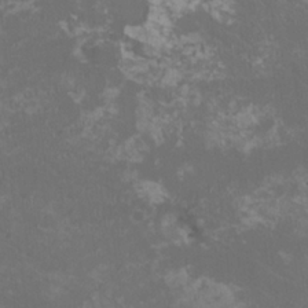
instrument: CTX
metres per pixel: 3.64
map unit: HNhu
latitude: 0.9136
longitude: -2.1766
